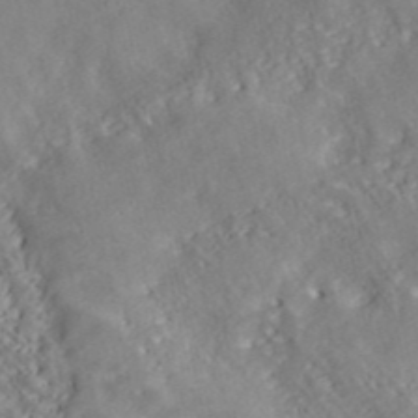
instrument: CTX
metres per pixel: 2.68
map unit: ANa
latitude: 41.4237
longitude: 54.9920
